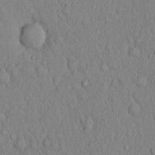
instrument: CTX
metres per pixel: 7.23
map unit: Hto
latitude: 13.1025
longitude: -58.0633
